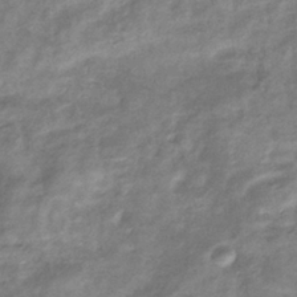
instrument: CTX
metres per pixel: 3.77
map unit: eHb
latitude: -36.5762
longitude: 75.8801
